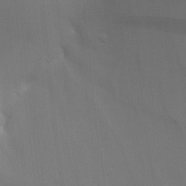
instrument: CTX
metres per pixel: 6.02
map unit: Aa
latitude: 26.8191
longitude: -131.1970
